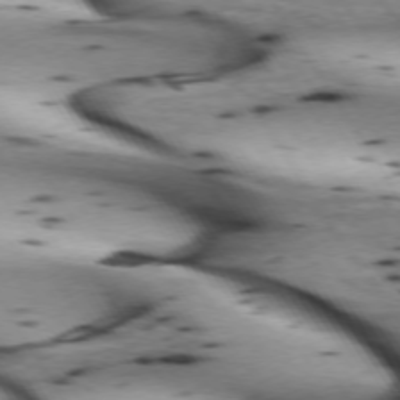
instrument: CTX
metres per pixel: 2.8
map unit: lApd
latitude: 72.8947
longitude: -52.9325
